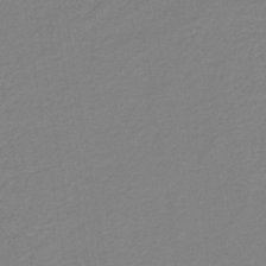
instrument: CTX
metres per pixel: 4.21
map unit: HNb
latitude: -41.0864
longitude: 51.0486
